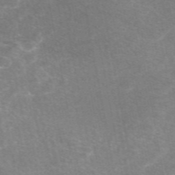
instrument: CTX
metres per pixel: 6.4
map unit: eAb
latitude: 48.5735
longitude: 119.3699
